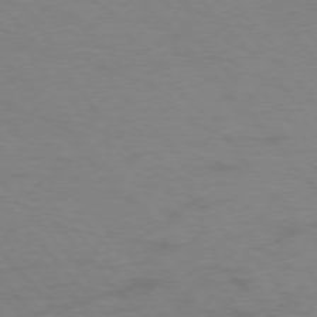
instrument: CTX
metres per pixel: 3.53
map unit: Ap
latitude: -76.1417
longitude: -70.0255
